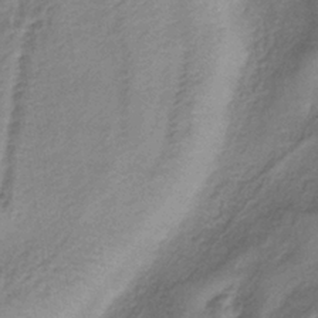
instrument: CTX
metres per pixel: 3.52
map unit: lHb
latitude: -37.4454
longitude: 61.1053
